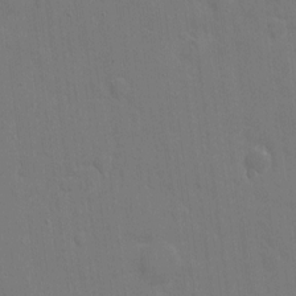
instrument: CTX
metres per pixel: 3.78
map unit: eHh
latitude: 6.0255
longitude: -67.4804
